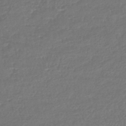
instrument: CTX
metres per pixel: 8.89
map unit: lHb
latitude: -42.8785
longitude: 69.0864
